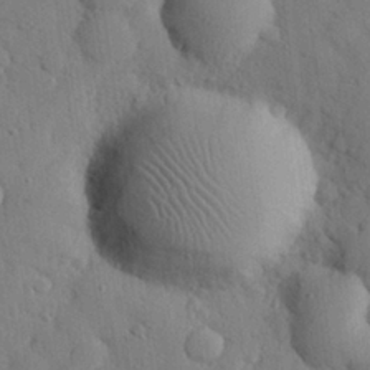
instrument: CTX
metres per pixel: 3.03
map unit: eHh
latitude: 26.6113
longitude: -77.7827
